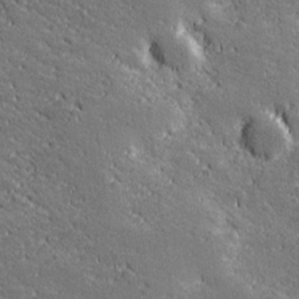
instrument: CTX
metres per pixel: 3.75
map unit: lHvf
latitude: 27.3104
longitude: 141.8989
